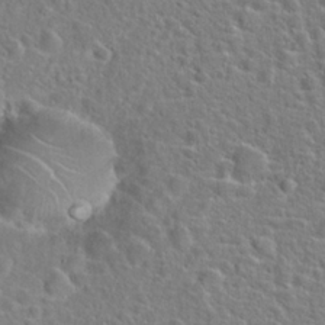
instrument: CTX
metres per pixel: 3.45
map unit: Hto
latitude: 23.1970
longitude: -46.5357
